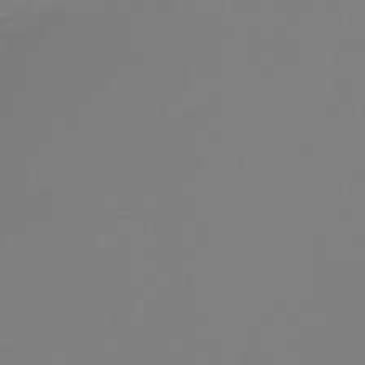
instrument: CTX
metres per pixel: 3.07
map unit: Htu
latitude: -13.0675
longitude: -49.4237
